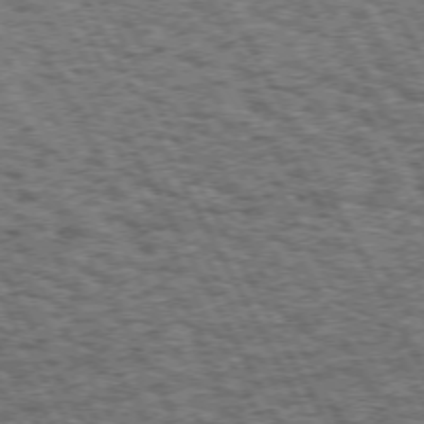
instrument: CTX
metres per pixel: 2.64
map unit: Hpe
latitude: 72.3090
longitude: -125.0458
